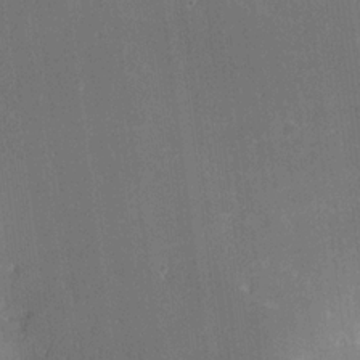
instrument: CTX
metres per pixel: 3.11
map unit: Hve
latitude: 17.7450
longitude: 150.5952
